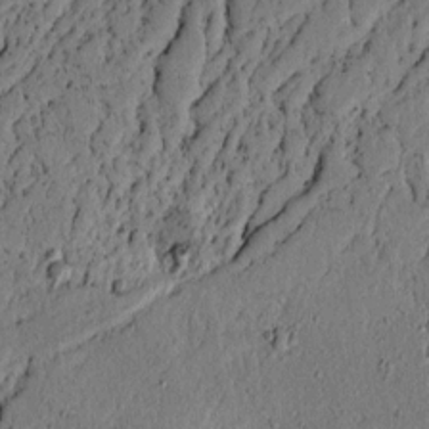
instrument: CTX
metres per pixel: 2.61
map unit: lAvf
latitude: 4.3845
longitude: 165.4644
